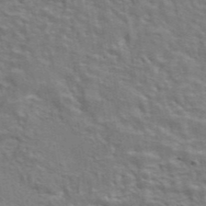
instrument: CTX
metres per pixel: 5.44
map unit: eAb
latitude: 43.3293
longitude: 107.8234
